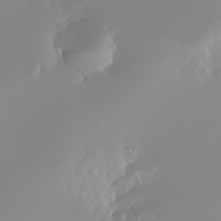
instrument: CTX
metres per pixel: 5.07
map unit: Nhe
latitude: -32.2173
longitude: -116.8191
